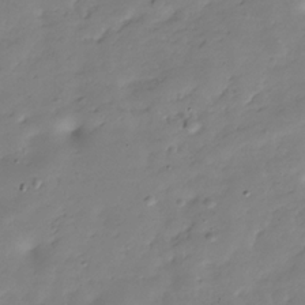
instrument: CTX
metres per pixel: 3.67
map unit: Hve
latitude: -30.2361
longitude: 90.2173
